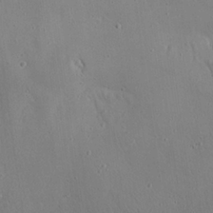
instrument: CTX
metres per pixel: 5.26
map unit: Aa
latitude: 25.8394
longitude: -142.0255
